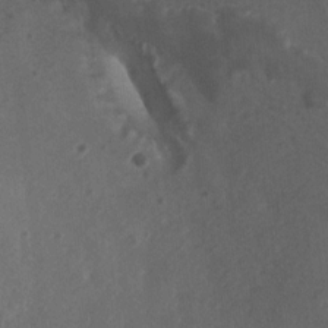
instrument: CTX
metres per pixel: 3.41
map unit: Htu
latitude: 3.4426
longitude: -19.9906
